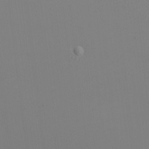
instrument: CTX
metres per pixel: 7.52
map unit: eHh
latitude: -5.9556
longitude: -83.0647
